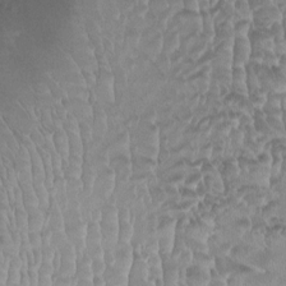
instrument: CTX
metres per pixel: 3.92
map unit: HNhu
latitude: -1.3510
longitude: -0.2333
